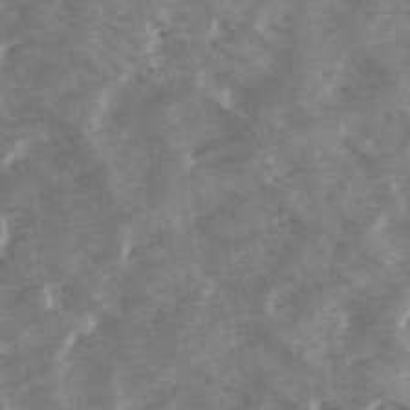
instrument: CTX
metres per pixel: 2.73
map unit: Ave
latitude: 14.1389
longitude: -103.4237
